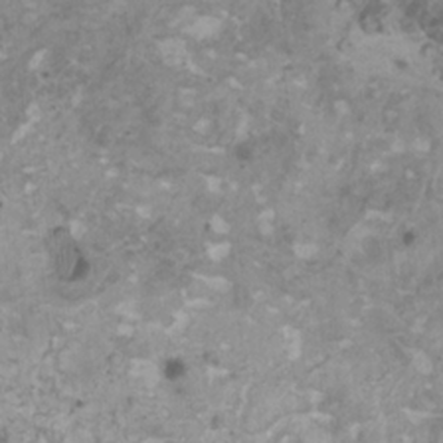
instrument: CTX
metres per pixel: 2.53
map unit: HNhu
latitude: 1.2348
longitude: -0.5545
